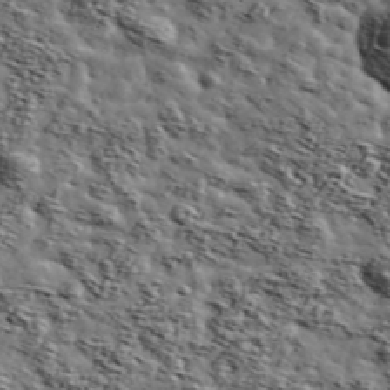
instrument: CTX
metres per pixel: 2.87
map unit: Ave
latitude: 42.7624
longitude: -107.4615
